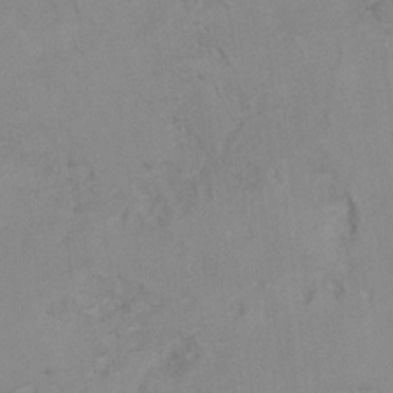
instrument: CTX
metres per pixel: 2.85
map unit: Hto
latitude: 7.5560
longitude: -35.1025
